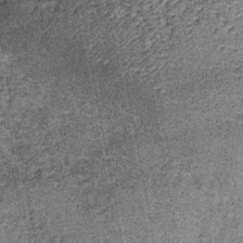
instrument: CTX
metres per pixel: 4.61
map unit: lHb
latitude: -38.5385
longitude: 64.8030
